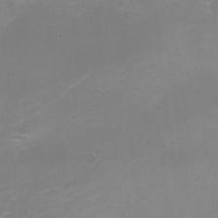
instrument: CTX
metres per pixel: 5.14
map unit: Nhe
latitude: -19.9367
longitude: 143.6343
